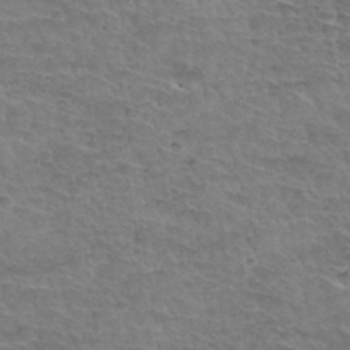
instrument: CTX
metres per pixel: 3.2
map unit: Hto
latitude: 34.8002
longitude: -44.1200
